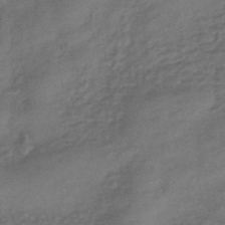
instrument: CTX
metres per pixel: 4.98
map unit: eHb
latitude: -43.2375
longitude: 82.9164
